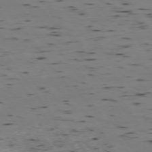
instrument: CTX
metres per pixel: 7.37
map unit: Hpe
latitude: -74.4251
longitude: 2.6329
